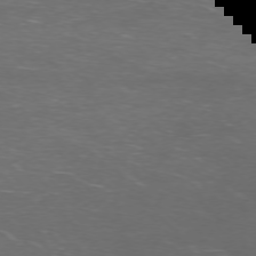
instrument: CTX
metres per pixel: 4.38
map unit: Ap
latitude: -75.7478
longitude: -67.8961
